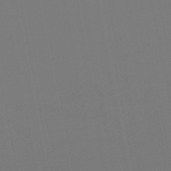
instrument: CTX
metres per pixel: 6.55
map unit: lHb
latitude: -47.3320
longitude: 74.3873
